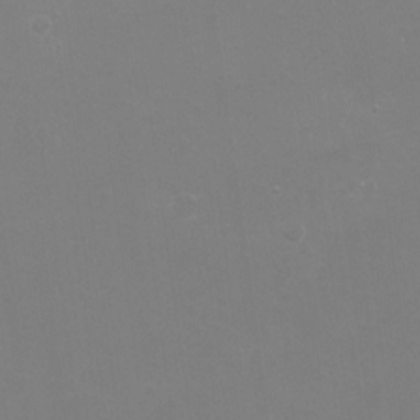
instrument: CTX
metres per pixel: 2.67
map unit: Hto
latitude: -7.2565
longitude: -38.4979
